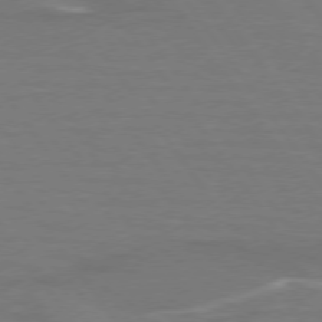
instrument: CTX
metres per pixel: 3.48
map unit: lApd
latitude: 74.9892
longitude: -61.8961
